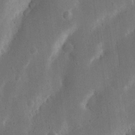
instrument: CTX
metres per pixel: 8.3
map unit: Nhu
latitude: 19.4237
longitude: -75.0270
